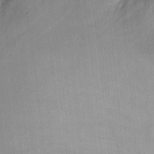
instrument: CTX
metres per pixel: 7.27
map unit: Ht
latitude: 7.9150
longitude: -75.8772
